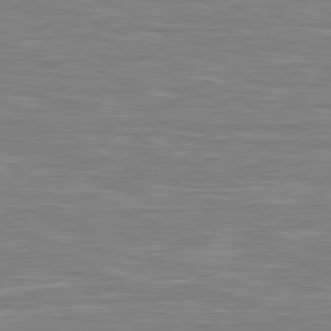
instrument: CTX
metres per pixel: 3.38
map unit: lApd
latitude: 80.7057
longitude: 173.7855
